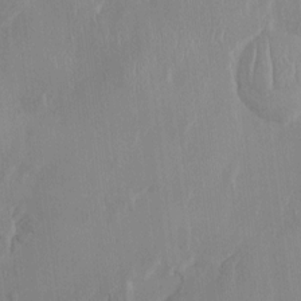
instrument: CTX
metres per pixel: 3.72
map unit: HNhu
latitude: -1.4266
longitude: -7.1025
